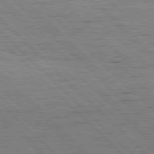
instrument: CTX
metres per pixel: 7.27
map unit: Hpe
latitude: 76.9702
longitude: -127.5560
